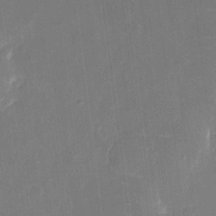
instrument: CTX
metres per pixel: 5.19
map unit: eHh
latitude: 5.6694
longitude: -69.4238
